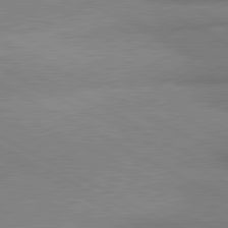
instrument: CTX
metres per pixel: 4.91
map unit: lApd
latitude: 80.7813
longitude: 165.5022
